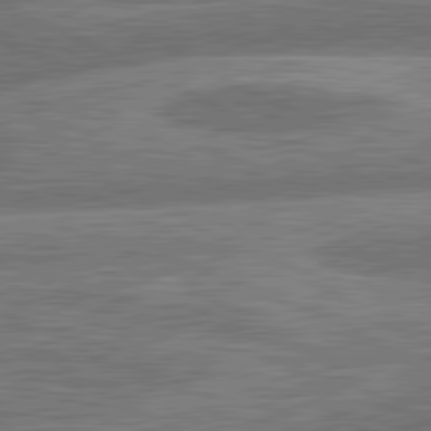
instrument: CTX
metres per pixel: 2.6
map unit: lApd
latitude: 81.2726
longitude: -166.5356
